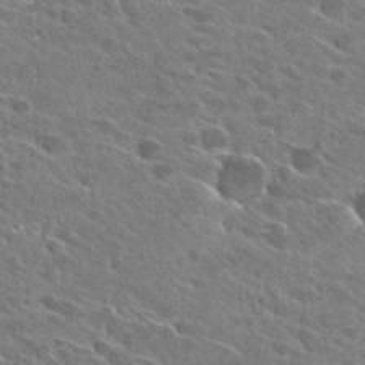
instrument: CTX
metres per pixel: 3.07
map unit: Hto
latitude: 27.5938
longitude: -43.0836
